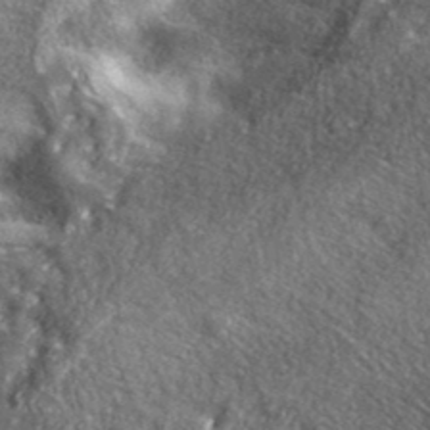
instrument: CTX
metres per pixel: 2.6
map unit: ANa
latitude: 40.1577
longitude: -90.4034
